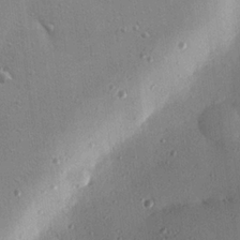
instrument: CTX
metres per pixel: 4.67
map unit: eHh
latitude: 24.3089
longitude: -89.0648
